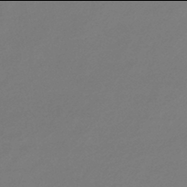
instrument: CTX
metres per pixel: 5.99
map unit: lHb
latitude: -46.0094
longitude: 67.8989
